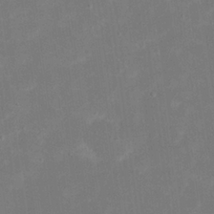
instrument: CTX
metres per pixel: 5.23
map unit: eHh
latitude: 20.3468
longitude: -69.1970
